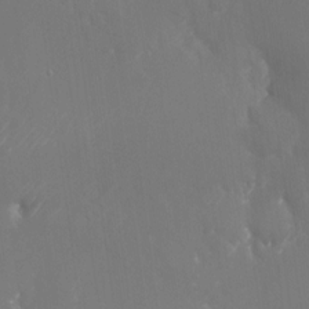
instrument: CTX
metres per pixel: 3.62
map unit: Nhu
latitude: -25.0675
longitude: -72.5924
